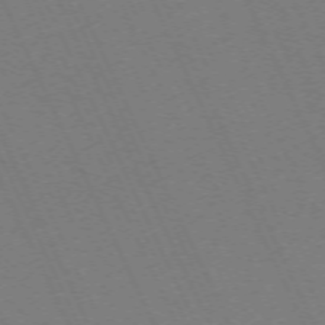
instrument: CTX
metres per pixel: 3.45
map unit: Hpe
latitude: -71.4832
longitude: 12.5763
